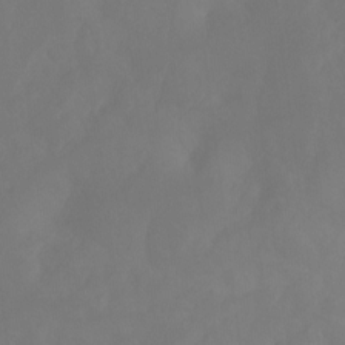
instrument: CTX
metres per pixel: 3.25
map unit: Ht
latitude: -9.7289
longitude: -39.7827
